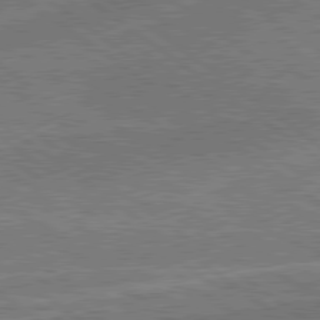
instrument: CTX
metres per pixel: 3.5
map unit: lApd
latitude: 79.3482
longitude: 173.9556
